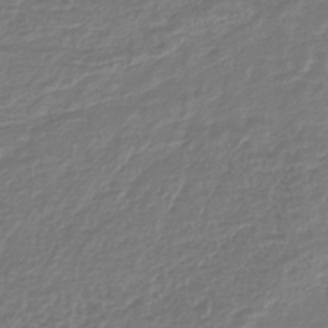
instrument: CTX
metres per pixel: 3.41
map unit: lHb
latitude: -43.6532
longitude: 70.2362
